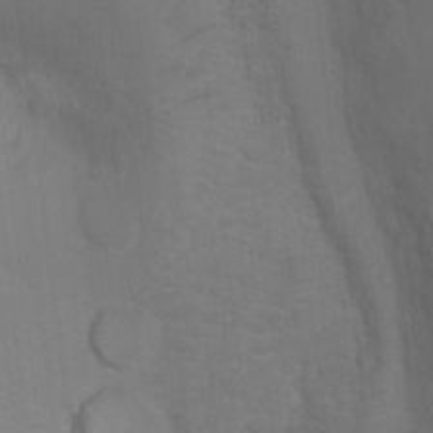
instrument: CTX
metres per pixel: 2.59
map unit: Ht
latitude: 0.0633
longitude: -35.4993
